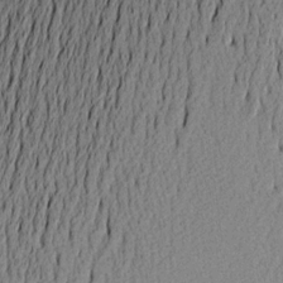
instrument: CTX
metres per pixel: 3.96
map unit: Aa
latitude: 17.8205
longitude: -145.1970
